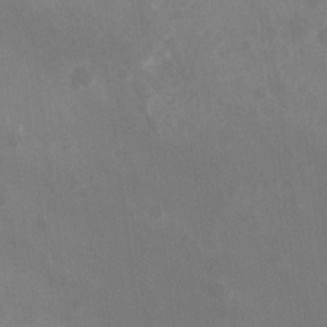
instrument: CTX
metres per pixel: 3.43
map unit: Ht
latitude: -13.6722
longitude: -57.8583
